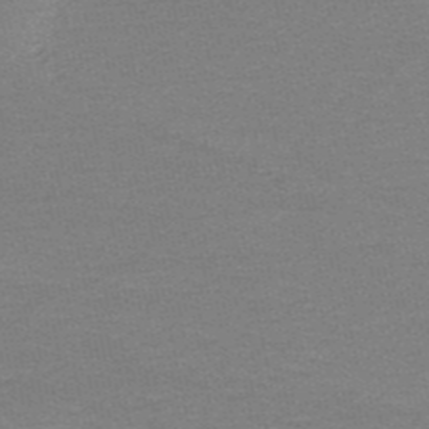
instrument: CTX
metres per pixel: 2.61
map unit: HNb
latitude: -52.3684
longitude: -43.4804
